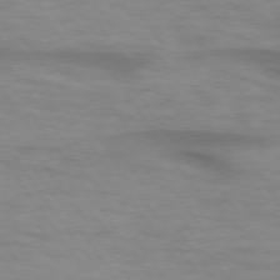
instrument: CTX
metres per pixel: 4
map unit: lApd
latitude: 74.5357
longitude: -59.3860
